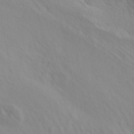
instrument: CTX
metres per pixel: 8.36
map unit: ANa
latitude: 36.0255
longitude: 14.5952
